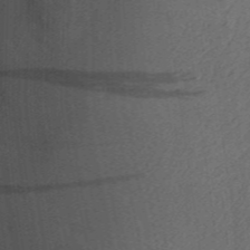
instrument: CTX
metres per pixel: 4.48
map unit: Aa
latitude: 29.0647
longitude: -138.6868
